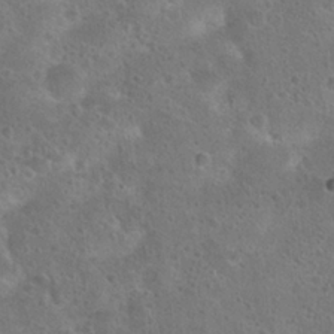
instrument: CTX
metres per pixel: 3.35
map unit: Hto
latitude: 23.4426
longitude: -48.6113
